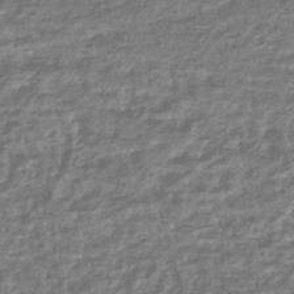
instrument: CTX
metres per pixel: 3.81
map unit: HNhu
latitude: -44.8786
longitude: 99.8800
